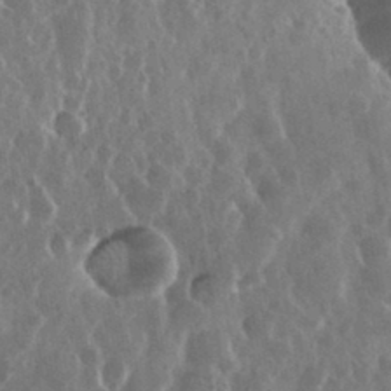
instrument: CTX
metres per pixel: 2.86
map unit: eHh
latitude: 34.4979
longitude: -58.1389
